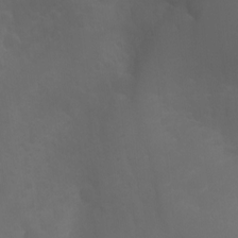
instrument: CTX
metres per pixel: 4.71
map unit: Aa
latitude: -13.1620
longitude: -68.7435
